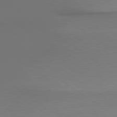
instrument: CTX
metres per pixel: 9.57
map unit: lApd
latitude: 79.1592
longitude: 178.3306
